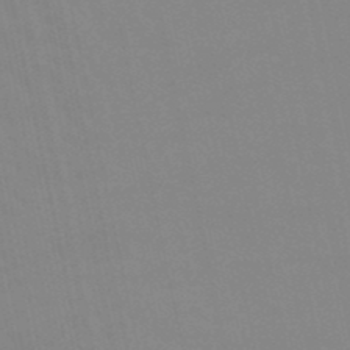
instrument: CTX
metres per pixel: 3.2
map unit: lHb
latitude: -48.6897
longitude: 75.2187
